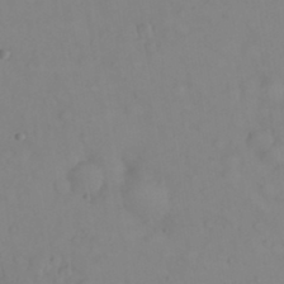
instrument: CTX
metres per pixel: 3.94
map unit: Nhu
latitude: 23.9717
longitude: -62.4412
